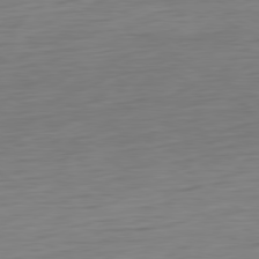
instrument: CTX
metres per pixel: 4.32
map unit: Ap
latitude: -80.5952
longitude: -67.9906
